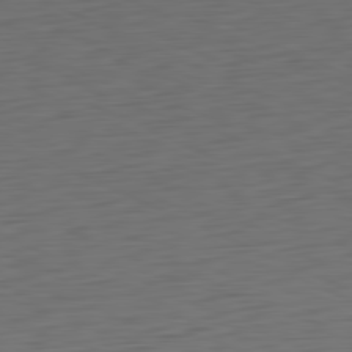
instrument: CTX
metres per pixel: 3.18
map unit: Ap
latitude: -81.2943
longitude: -60.0255
